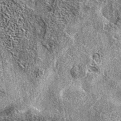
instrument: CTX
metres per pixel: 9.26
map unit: eAb
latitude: 37.1592
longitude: 105.7288
